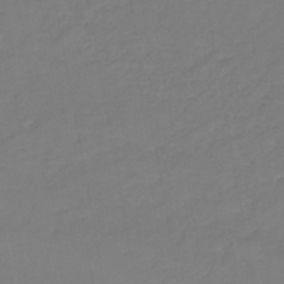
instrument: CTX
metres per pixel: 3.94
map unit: eHh
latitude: -42.7085
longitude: -31.5749
